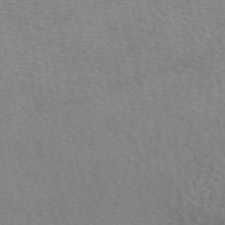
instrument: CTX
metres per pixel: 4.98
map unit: eAb
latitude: 50.8191
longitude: 108.3495
